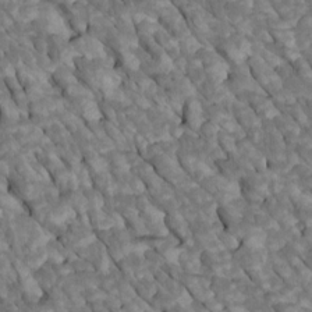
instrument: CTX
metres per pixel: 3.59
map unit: Htu
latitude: 1.5938
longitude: 144.4440
